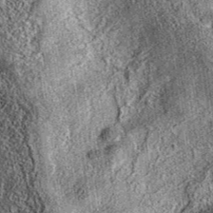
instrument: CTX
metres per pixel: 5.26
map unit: eAb
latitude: 37.1214
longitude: 109.3132
